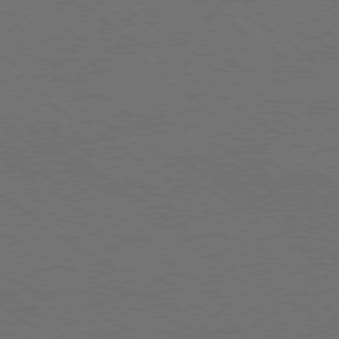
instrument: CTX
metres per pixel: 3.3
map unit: Ap
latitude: -79.3131
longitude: -61.6127
